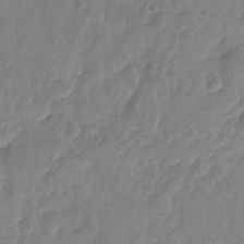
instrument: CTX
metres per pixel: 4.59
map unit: Nhu
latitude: -16.6708
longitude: -57.9150
